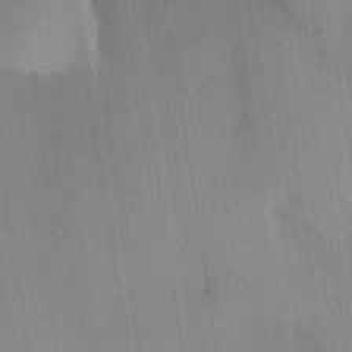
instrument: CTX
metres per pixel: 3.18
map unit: HNhu
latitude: 13.5560
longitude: 11.1998
